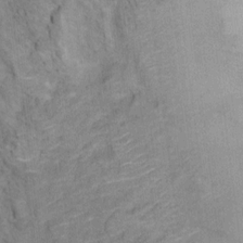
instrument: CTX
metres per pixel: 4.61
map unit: Ht
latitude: 8.9703
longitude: -38.4790
